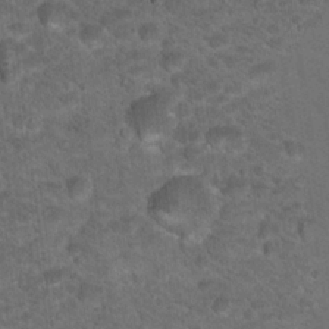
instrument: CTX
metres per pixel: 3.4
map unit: Hto
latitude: 18.1200
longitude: -36.7058
